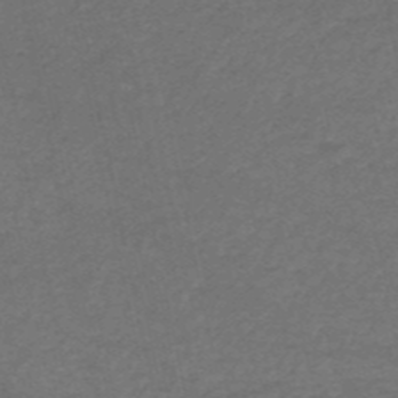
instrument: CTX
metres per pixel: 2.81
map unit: HNb
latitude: -53.1053
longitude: -51.2914
